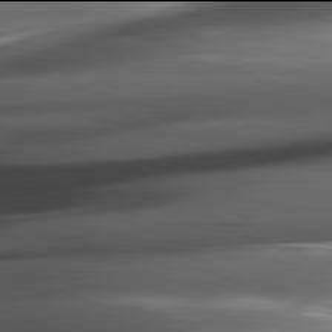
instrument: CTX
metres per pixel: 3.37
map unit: lApd
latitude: 81.9906
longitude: -144.5923
